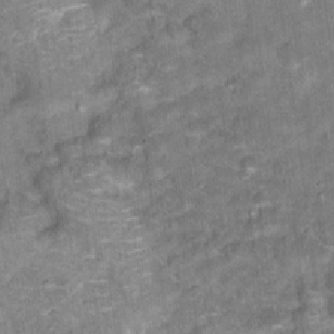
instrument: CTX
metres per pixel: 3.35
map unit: Hto
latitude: 17.5938
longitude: -36.5924
